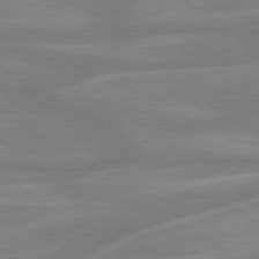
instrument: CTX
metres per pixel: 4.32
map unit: lApd
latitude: 79.3860
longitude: -122.0822
